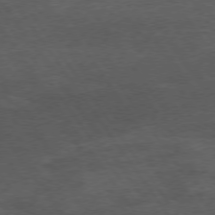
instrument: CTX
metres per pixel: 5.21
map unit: Hpe
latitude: 73.8773
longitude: -143.0459
